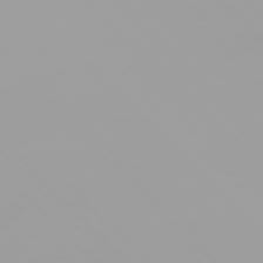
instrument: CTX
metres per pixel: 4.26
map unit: Ap
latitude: -77.3510
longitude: -72.9892
